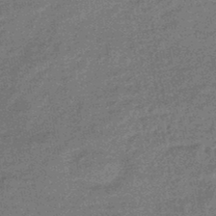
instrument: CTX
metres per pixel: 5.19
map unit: eHb
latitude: -45.3888
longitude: 86.7841
